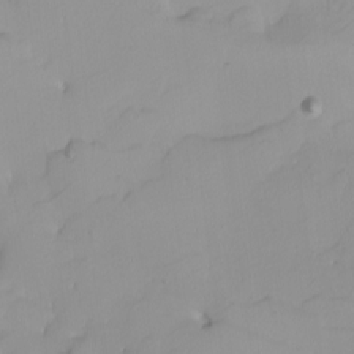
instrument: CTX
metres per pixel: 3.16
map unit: Nhu
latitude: -5.0297
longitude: -94.9703
